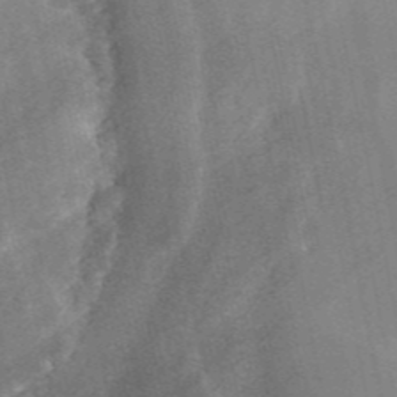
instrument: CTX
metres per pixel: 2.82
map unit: ANa
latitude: 45.6127
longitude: 25.6155
